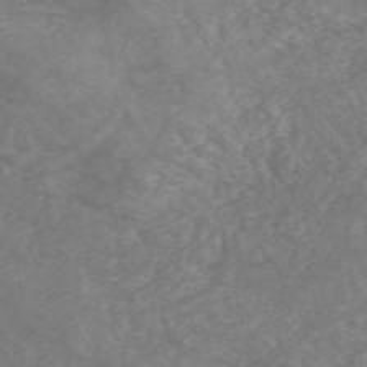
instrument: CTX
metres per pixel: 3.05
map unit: HNhu
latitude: -47.6344
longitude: 28.3306
